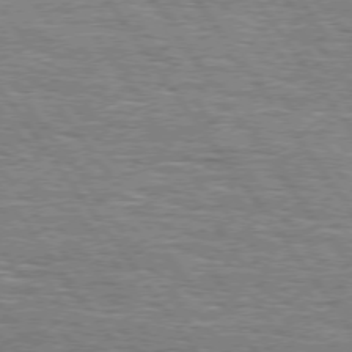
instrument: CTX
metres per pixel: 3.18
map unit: Hpe
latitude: 74.1956
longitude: -138.5924
